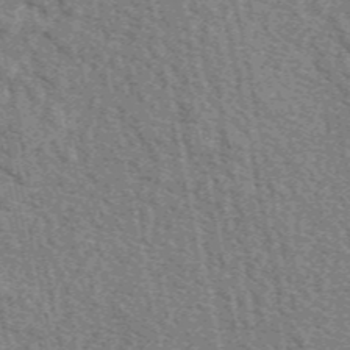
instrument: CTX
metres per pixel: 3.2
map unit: eAb
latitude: 48.7057
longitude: 106.4251
